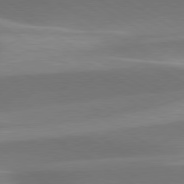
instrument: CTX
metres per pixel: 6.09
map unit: lApd
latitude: 79.7072
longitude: -93.7638
